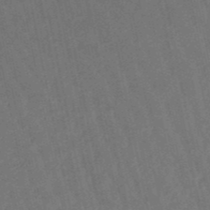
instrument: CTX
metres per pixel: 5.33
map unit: lHb
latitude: -50.5952
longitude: 80.5007
